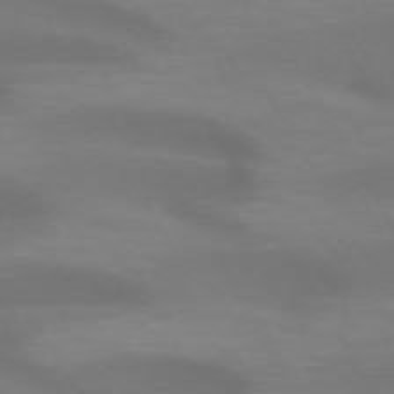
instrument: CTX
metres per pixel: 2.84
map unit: lApd
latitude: 72.7058
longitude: -50.2333
